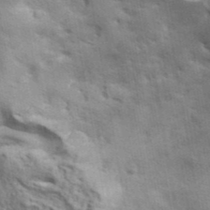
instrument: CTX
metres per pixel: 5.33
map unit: ANa
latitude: 42.2712
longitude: 17.1809
